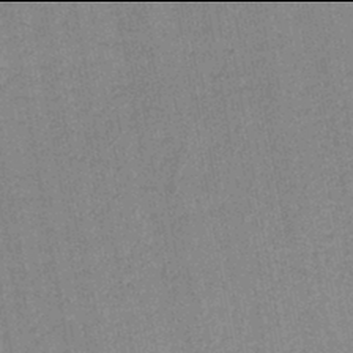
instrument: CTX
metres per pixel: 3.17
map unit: lHb
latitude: -42.0094
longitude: 63.0108
